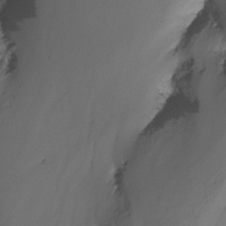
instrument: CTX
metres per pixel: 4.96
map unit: Nhu
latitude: -14.6519
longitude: -54.6112
